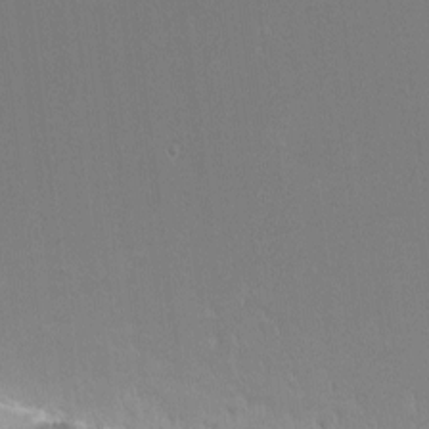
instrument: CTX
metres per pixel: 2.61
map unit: Nhu
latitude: -4.5573
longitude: -80.4223
